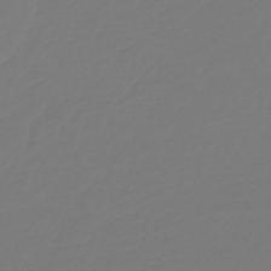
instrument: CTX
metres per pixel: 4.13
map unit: HNb
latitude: -46.7085
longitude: 55.3888
